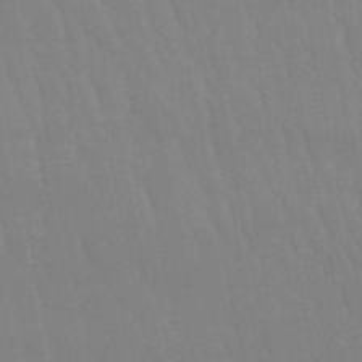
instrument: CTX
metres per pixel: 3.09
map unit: lHb
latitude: -50.3117
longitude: 71.0675
